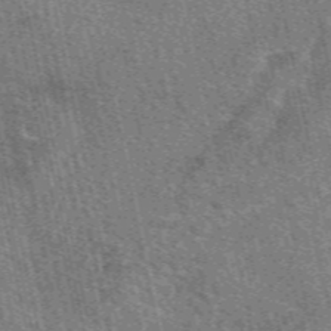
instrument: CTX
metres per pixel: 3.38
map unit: eAb
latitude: 50.6490
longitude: 114.4629
